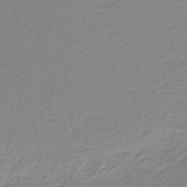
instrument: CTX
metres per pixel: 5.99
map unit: lHb
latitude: -41.7289
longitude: 62.4251
